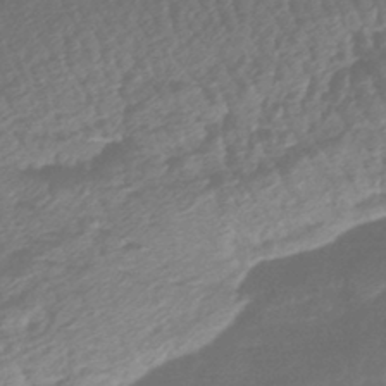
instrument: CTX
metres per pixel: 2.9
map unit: eHb
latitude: -40.5951
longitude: 79.1053
